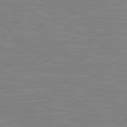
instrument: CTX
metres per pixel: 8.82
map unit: lApd
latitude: 81.2537
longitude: -170.3845
